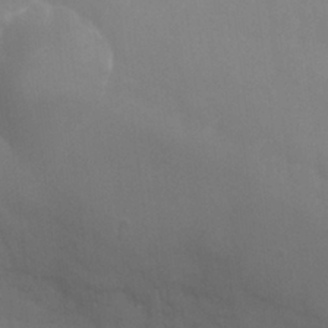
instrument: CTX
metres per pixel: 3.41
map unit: Nhu
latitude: 25.4804
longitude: -54.2522
